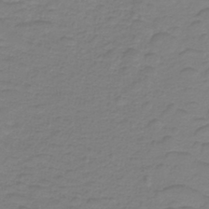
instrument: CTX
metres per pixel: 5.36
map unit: lHb
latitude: -41.1242
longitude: 52.2550
